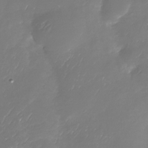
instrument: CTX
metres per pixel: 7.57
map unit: Nhu
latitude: -29.6911
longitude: -77.5560
